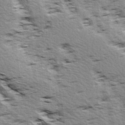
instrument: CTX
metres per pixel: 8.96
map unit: Ave
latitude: 14.8191
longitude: -104.4790
